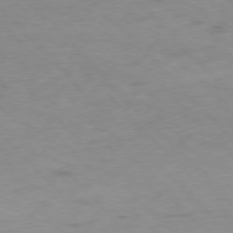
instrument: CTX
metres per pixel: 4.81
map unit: Ap
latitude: -76.8030
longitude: -65.3671
